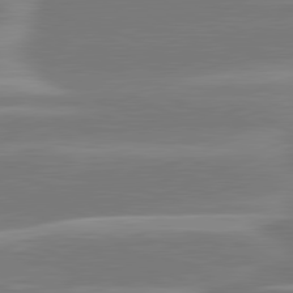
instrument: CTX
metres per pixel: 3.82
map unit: lApd
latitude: 81.1781
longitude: -130.5357
